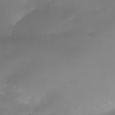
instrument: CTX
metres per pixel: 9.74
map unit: Nhe
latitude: -35.2565
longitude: -145.4804
